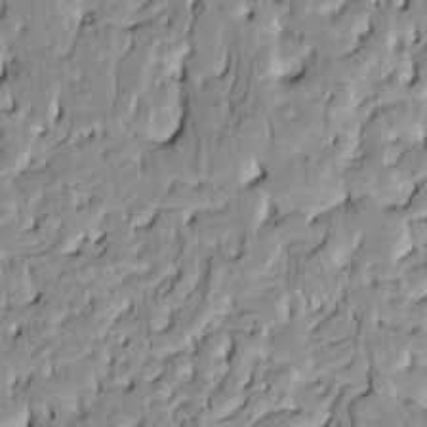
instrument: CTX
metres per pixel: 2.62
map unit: HNhu
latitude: 7.9339
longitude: -2.8380
